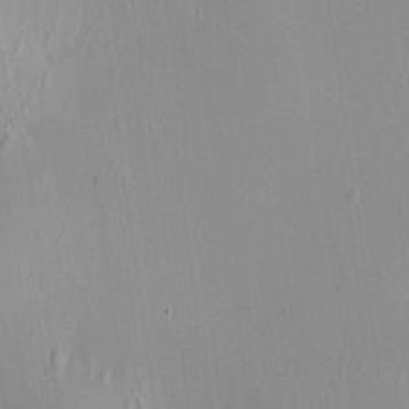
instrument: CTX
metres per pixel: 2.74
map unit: HNhu
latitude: 7.3860
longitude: 12.7274
